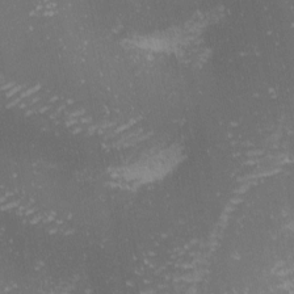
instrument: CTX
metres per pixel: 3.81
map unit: eHh
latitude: -1.6722
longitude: -81.2159
